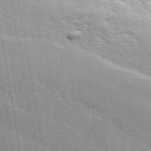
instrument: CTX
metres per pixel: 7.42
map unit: ANa
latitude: 49.6505
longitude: -80.1389
